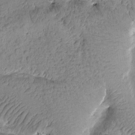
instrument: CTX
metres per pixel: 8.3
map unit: Htu
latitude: -0.8219
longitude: 172.1417
